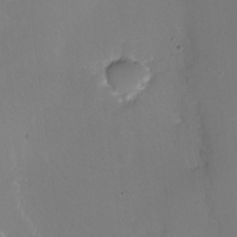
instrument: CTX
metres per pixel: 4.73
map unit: Ht
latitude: -15.6155
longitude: -41.0458
